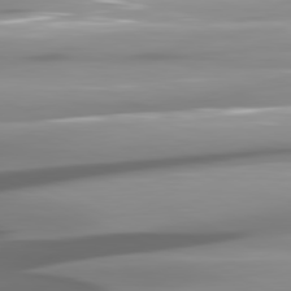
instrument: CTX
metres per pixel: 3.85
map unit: lApd
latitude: 81.1403
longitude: -145.9339
